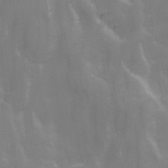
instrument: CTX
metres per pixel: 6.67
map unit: Ave
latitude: 13.2915
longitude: -104.3090
